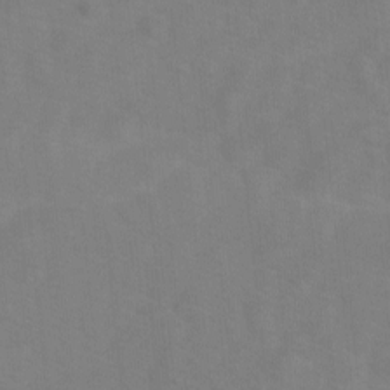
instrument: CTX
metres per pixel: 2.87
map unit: Ave
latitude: 1.5182
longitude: -112.5168
